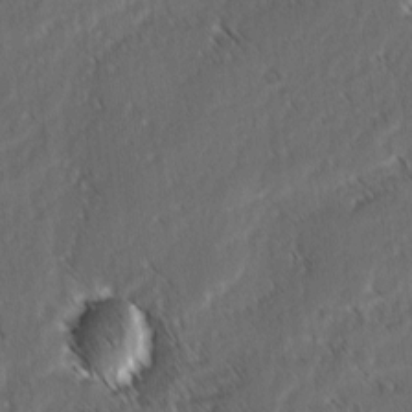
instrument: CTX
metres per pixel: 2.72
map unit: lAvf
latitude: -3.7666
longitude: -114.3278
